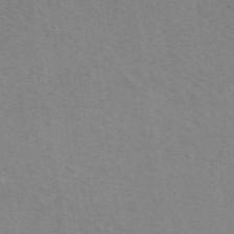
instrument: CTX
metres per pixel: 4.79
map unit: ANa
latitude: 51.2726
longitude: -70.4979
